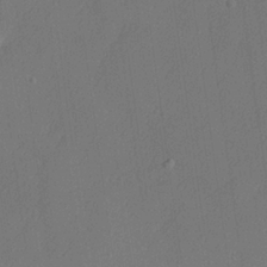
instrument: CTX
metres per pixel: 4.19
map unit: lHvf
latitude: 24.9135
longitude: 141.6533
